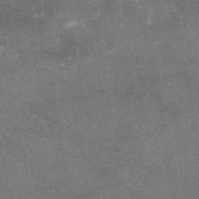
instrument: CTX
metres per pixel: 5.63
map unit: eAb
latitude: 46.7058
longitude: 120.6707
